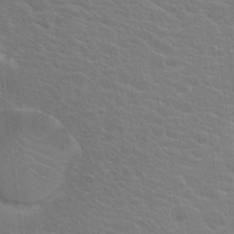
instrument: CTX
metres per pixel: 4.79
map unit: Hto
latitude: 20.2334
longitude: -40.0255
